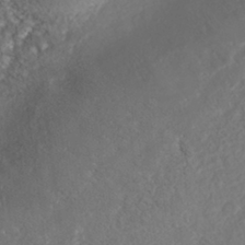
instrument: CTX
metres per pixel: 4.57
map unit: Nhe
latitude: -41.1620
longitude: -110.7624
